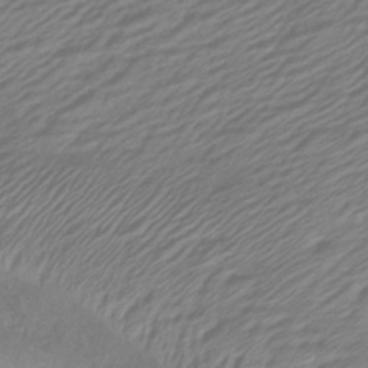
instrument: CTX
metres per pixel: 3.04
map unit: lHb
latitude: -40.8597
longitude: 78.4818
